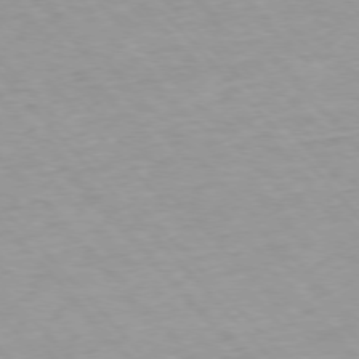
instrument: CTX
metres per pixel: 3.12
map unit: Ap
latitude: -76.5385
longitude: -89.9339
